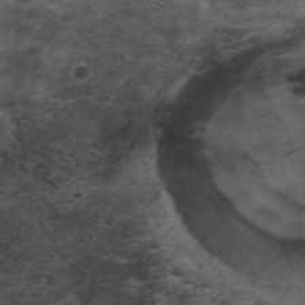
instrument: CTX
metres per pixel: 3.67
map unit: ANa
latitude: 36.0444
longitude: 13.6533
